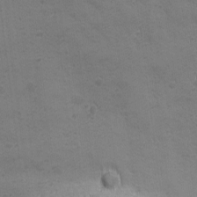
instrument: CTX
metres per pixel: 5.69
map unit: Ave
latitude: -7.6533
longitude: -120.7247
